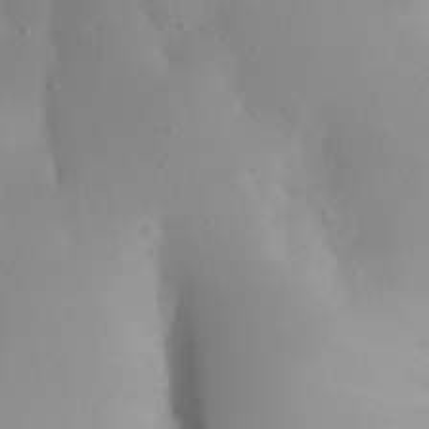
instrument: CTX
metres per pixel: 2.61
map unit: Aa
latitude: 27.7450
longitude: -147.0081
